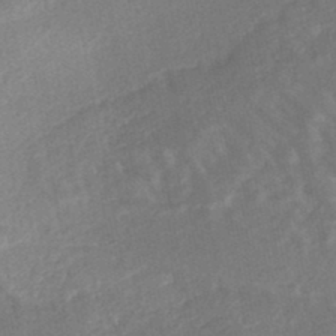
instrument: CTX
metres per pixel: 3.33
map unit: Nhe
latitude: -46.7274
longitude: -170.9136
